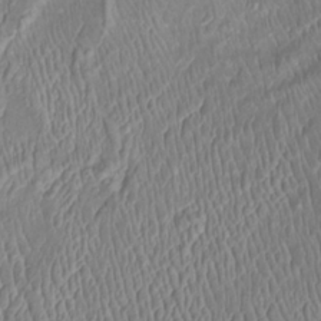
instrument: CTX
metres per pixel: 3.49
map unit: Htu
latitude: -5.5777
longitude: 152.9541
